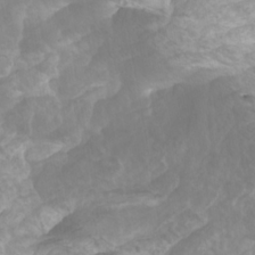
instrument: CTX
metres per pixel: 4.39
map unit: Htu
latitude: -5.5588
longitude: -76.0444
